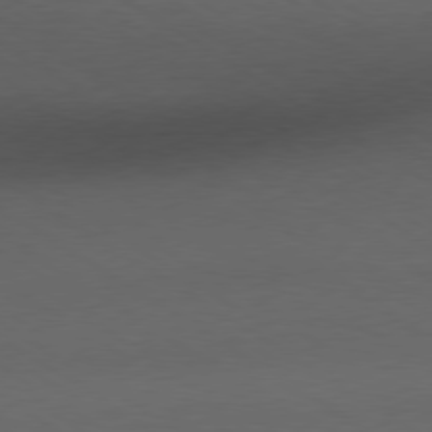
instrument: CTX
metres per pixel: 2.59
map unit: Ap
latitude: -80.3873
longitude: -68.3278
